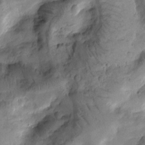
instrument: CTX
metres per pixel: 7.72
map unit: Htu
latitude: -2.8974
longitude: 171.1431
